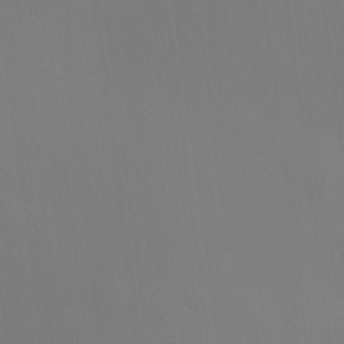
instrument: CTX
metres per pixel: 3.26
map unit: HNhu
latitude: 13.4427
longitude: 13.2943
